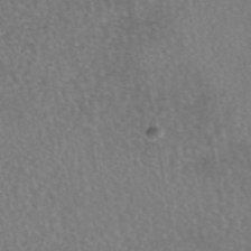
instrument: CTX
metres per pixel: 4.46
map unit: eAb
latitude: 45.4426
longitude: 108.3117
